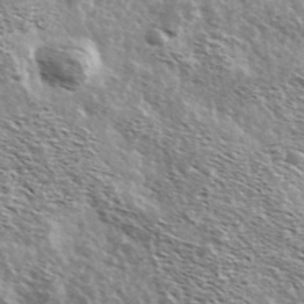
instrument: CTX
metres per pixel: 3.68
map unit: Ave
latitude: 38.5357
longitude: -108.6112
